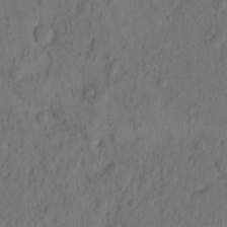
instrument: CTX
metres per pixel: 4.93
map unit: eHh
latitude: -1.8801
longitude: 16.7652
